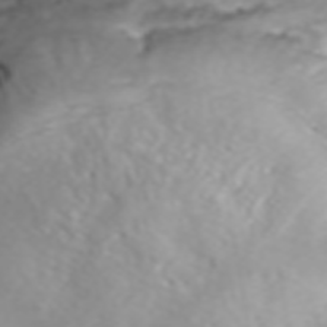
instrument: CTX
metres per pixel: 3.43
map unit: ANa
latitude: 44.6868
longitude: 22.3495
